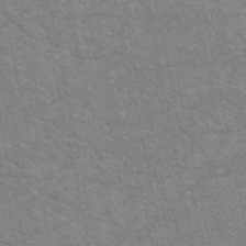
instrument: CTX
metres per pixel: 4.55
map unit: HNb
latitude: -52.8219
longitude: -44.1766
